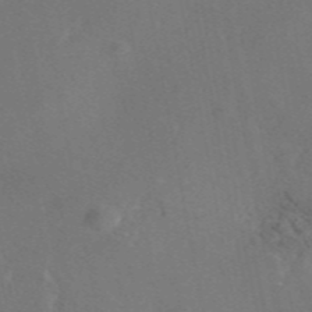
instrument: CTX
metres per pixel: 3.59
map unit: eAb
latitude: 46.7624
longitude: 109.8611
